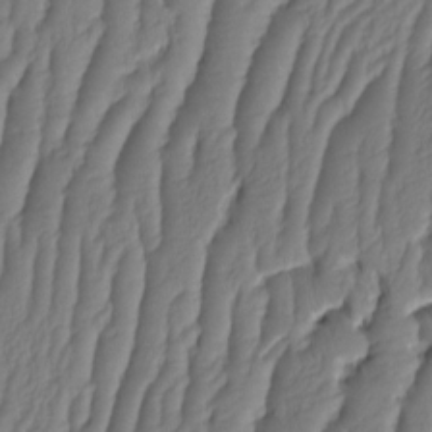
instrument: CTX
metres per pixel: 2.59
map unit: HNhu
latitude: -1.6533
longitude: 14.1606
